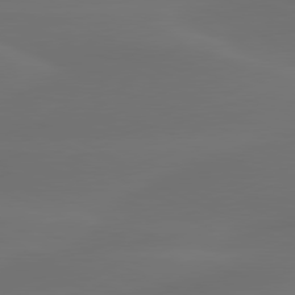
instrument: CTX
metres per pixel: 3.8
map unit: lApd
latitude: 80.4223
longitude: -82.8380
